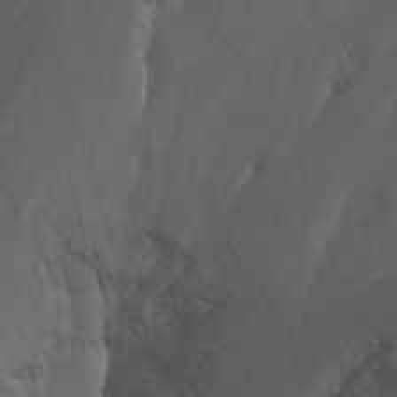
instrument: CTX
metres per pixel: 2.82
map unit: Nhu
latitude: -13.5966
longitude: -65.9340
